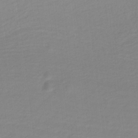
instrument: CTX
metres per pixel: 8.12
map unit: lHb
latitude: -31.9556
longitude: 64.1039
